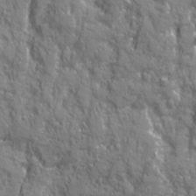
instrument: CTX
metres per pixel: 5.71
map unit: Ave
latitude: 20.4790
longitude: -133.1403
